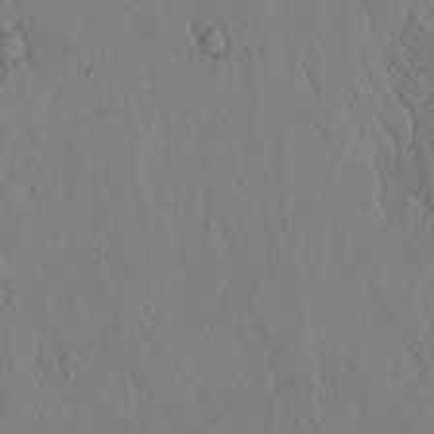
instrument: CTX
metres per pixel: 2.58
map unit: lAvf
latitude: 5.7450
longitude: 159.6910
